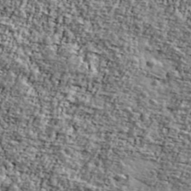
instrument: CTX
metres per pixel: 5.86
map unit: Ave
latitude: 41.9150
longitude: -110.8569
